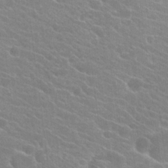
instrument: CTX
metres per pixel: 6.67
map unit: Hto
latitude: 24.0444
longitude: -40.6490
